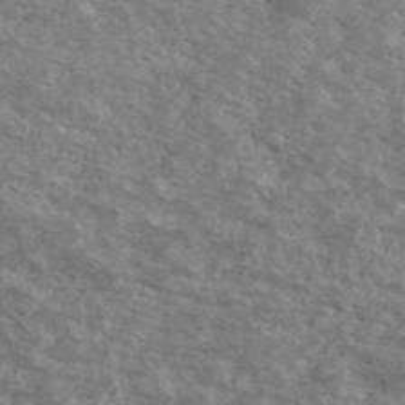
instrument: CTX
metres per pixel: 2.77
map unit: Ave
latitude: 40.3656
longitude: -108.4034
